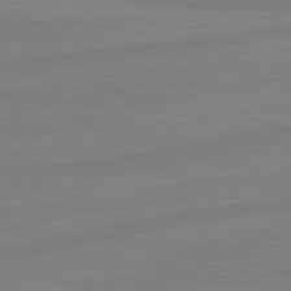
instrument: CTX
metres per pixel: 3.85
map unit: lApd
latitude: 81.4804
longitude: -178.2334
